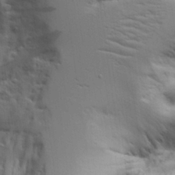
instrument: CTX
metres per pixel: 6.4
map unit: Aa
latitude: 21.0459
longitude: -123.9906
